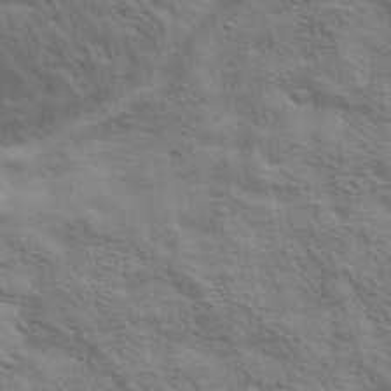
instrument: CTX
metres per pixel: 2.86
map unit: eHh
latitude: 37.0270
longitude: -81.4426
